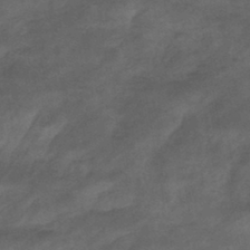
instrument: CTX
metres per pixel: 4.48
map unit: eHb
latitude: -43.4454
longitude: 85.7666
